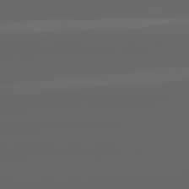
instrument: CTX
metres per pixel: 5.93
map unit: lApd
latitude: 82.1388
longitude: -169.2537
